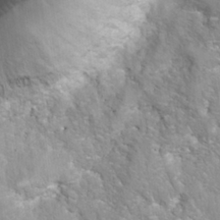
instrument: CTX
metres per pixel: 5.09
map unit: Nhu
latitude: 26.6302
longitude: -62.8380
